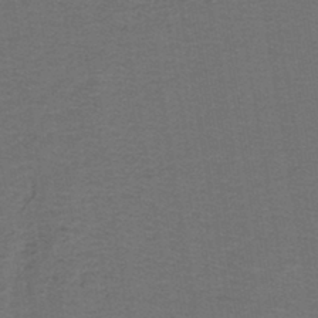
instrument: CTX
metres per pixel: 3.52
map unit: lHb
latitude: -43.1431
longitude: 53.6344
